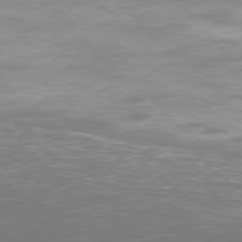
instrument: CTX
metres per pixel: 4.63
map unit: Ap
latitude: -77.7289
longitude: -65.7072
